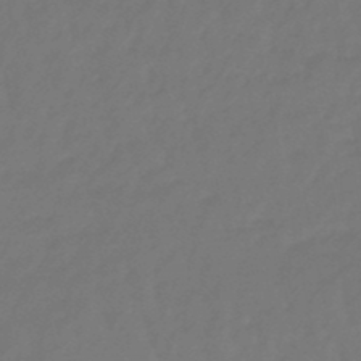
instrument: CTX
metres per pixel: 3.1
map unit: eHb
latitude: -47.1620
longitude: 81.6533
